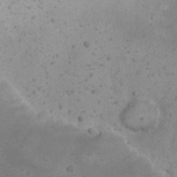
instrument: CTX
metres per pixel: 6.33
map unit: Nhu
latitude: 22.3278
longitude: -72.1578
